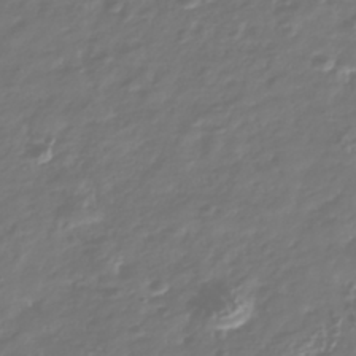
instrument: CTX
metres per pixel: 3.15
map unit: Nhu
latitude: -40.8030
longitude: -82.9702
